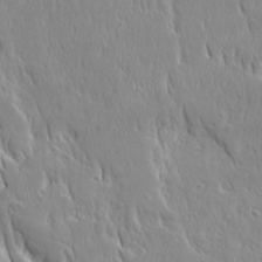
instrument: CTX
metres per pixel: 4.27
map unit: Ave
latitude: 22.4412
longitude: -135.3292
